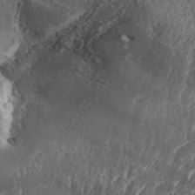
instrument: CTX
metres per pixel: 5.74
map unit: Aa
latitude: 32.9136
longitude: -134.8380
